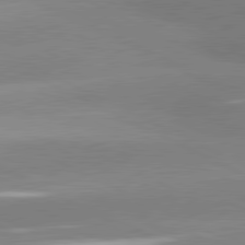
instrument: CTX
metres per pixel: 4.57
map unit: lApd
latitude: 80.9514
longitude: -151.7638
